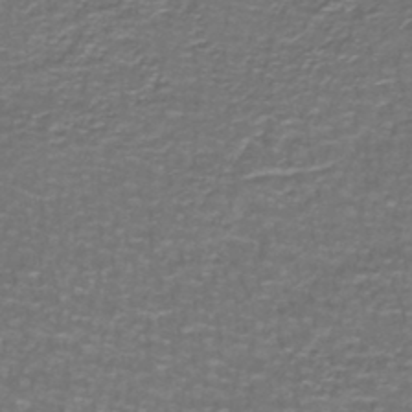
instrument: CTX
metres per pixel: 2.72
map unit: lHb
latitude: -42.3873
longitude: 55.7289
